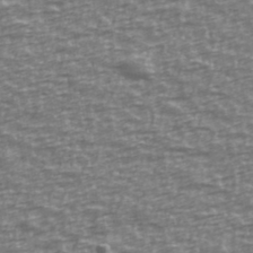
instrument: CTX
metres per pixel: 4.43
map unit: Ave
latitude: 40.1577
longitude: -113.9717
